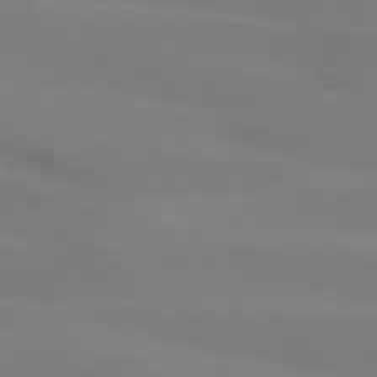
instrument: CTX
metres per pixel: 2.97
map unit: lApd
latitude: 73.5938
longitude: -48.4223
